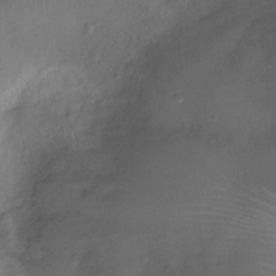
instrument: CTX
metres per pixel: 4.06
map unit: Ht
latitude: -7.7855
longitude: -18.8758
